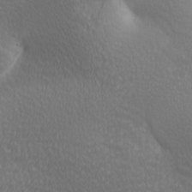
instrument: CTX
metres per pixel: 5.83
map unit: lAa
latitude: -10.0283
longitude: -125.6693
